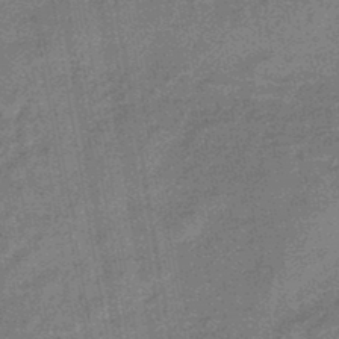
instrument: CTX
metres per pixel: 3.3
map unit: eHb
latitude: -45.3510
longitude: 86.7652
